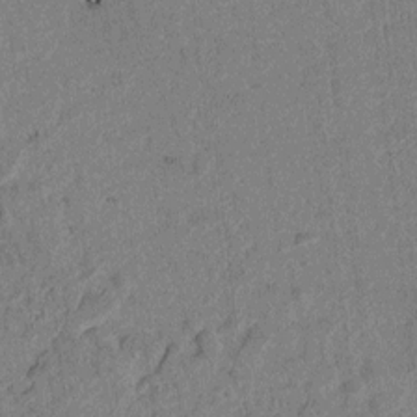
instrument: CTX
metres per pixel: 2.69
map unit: lAvf
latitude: 4.6490
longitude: 168.2361
